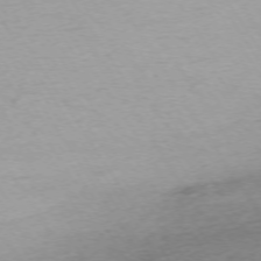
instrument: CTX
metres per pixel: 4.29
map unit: Ap
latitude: -73.7666
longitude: -68.8002
